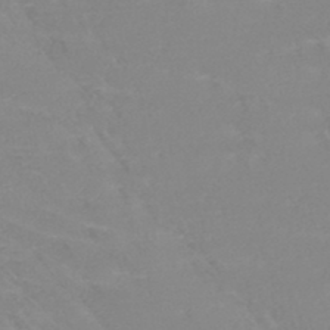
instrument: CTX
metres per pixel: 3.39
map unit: HNb
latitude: -45.3132
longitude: -42.1200
